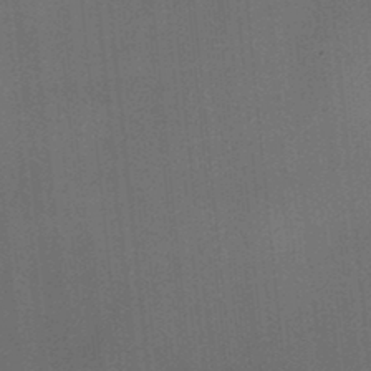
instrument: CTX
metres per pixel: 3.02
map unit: HNhu
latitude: 12.4790
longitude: 11.0109
